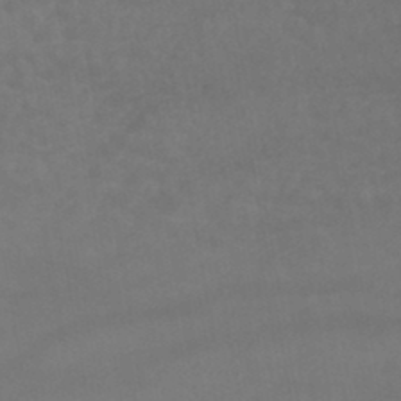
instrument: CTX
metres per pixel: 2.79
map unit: lHb
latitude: -43.6154
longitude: 67.0297
